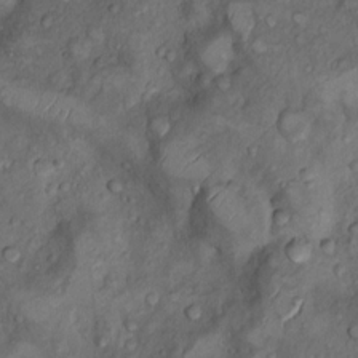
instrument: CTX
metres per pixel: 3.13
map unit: Nhu
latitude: 9.4238
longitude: -25.2348
